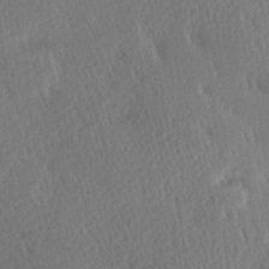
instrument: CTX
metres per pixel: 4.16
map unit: Hve
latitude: 27.0836
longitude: -93.6882
